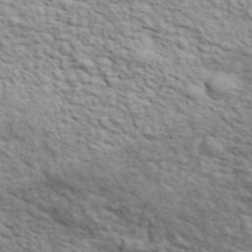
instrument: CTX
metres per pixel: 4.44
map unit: lHvf
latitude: 37.9906
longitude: -88.7058
